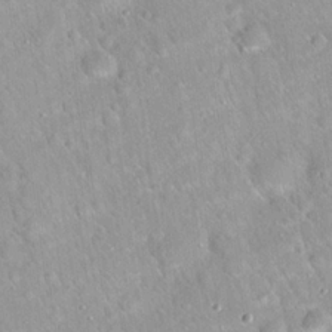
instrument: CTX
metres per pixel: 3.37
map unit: Hto
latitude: 20.8947
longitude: -52.9892
